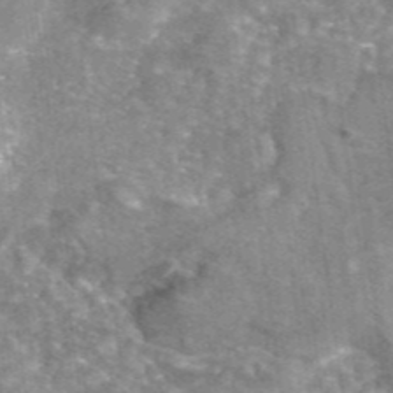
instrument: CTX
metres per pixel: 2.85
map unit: eAb
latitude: 45.3670
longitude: 105.5021
